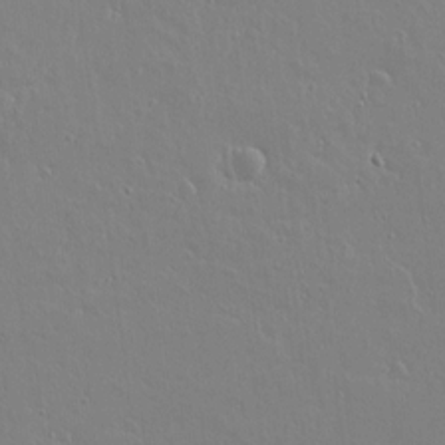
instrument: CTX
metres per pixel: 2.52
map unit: lAvf
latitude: 14.8191
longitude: -126.2145
